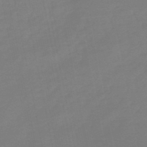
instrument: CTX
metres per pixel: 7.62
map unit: eHb
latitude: -49.5022
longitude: 77.6155
